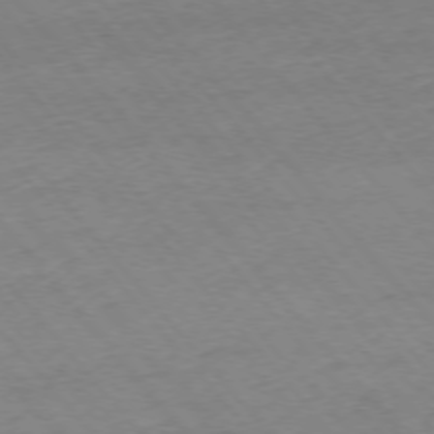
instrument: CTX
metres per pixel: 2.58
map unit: Ap
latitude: -75.8423
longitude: -81.1781
